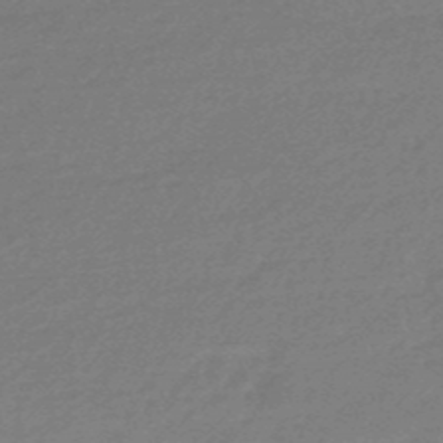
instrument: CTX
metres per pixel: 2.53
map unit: HNhu
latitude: -46.8975
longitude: 89.6344
